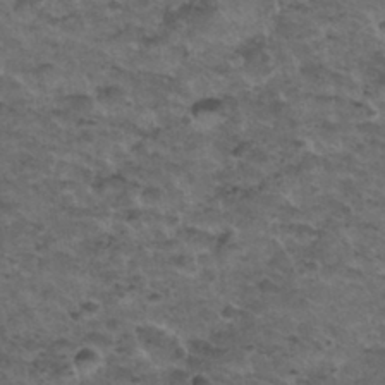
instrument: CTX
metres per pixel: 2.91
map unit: Nhu
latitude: 31.4427
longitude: -53.0081
